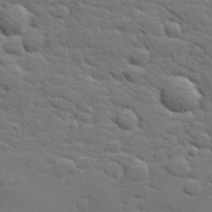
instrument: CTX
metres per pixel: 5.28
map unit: lHvf
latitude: 26.0822
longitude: 143.5021
